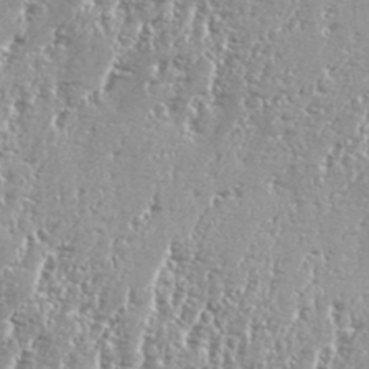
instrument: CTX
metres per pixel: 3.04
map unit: eHh
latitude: 34.8569
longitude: -135.1592
